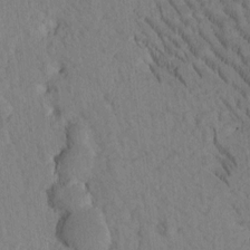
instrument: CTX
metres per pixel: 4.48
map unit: Htu
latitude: -2.0283
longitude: 172.7085
